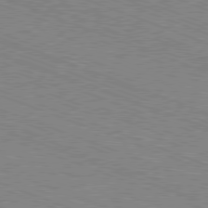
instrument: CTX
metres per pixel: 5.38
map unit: Ap
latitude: -81.4644
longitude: -74.7246
